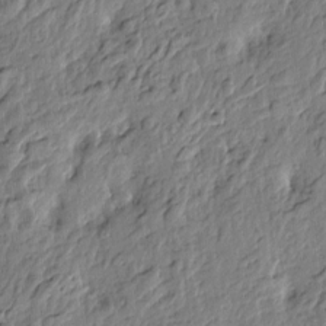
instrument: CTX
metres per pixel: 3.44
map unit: Htu
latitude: -3.0108
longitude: 179.3320
